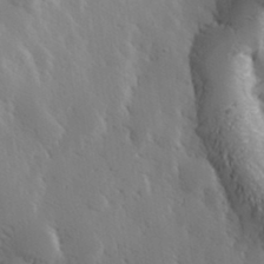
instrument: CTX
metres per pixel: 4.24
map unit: Hve
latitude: 33.0458
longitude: 149.8045
